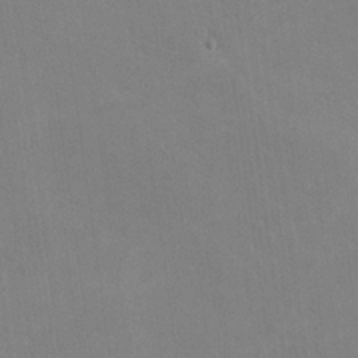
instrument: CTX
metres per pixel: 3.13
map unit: lHvf
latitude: -11.2754
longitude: -102.1011
